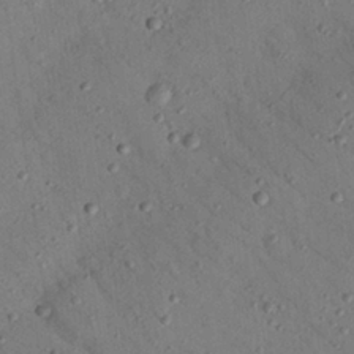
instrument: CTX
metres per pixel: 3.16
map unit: Nhu
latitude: 24.4790
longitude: -73.8017
